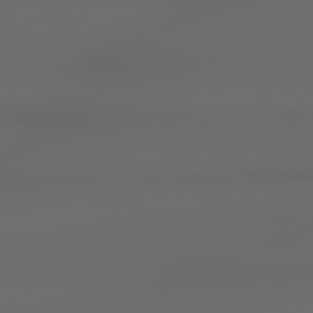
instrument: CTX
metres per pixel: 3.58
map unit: Hpe
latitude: 78.7624
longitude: -135.3670
